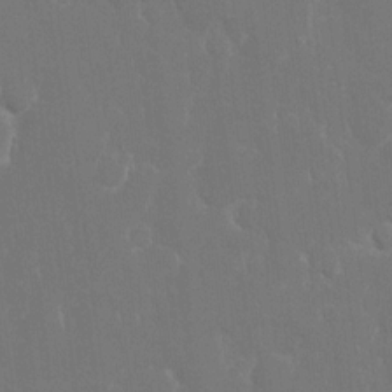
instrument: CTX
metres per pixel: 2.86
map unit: eHh
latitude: 15.7639
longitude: -72.1767
